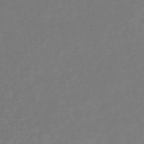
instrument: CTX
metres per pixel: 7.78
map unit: lHb
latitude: -39.1242
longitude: 72.5196
